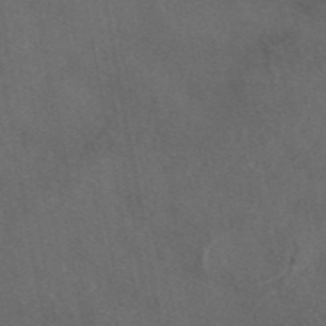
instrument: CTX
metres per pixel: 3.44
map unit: eAb
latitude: 46.7058
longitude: 112.1039
